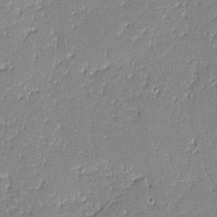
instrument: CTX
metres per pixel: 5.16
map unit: lHvf
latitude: -12.8030
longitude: -103.6883
